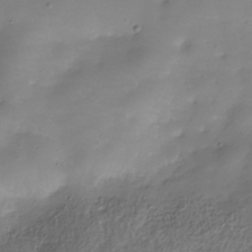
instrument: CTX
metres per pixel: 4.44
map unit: Hve
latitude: -30.9541
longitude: 94.3306
